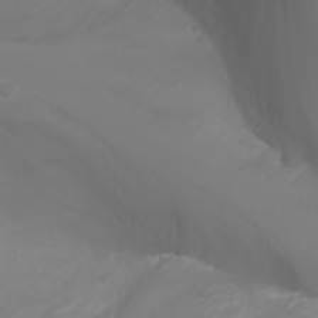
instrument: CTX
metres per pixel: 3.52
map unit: Nhu
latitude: -1.6533
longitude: -75.7261
